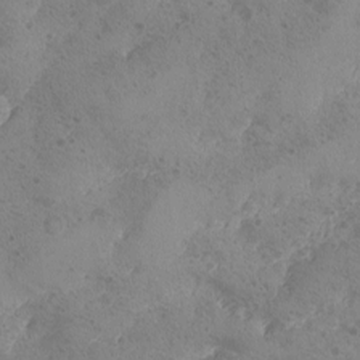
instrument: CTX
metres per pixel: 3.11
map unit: Ave
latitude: -8.7085
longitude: -118.4412
